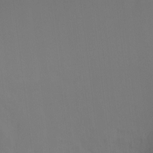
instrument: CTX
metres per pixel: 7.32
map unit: Ht
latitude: -7.5588
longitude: -31.1026
